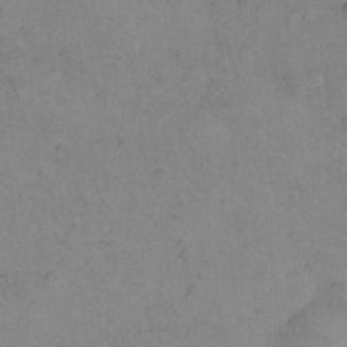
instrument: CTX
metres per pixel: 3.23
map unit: eHh
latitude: 10.0822
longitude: -62.2523
